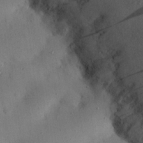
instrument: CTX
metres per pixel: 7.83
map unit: eHh
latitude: 25.3481
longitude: -70.6112
